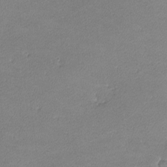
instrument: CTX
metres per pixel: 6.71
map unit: lHvf
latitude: -12.6896
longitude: -103.0458
